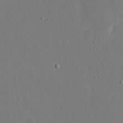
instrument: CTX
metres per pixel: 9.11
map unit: eHh
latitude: 17.0081
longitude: -70.0633
